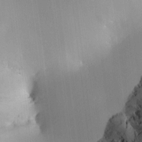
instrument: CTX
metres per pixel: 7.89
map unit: HNhu
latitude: 5.8583
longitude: 3.7855
